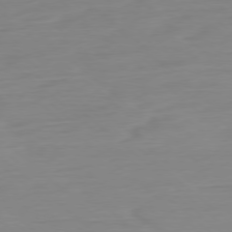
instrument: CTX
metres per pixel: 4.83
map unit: Ap
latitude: -78.4251
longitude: -77.5371
